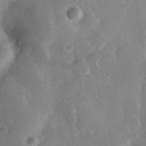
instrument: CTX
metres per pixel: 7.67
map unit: Hve
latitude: 24.2144
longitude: 146.8219
